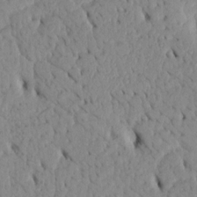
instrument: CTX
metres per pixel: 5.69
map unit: Htu
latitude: 3.3292
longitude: 152.4818
